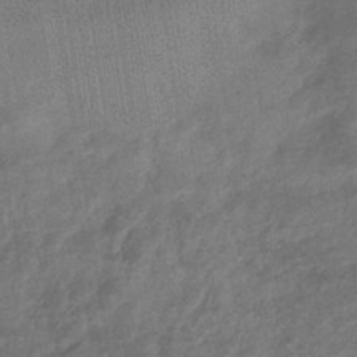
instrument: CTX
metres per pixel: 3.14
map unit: eHb
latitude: -35.3699
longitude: 81.5588
